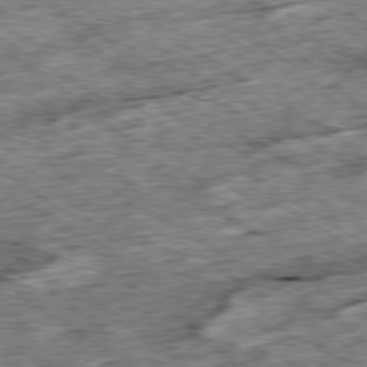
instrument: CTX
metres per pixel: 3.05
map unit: Ap
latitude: -79.7855
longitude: -84.5546
